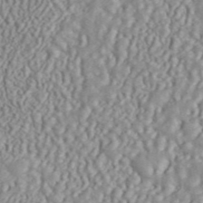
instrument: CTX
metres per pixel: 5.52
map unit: ANa
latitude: 45.5560
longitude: 36.7841
